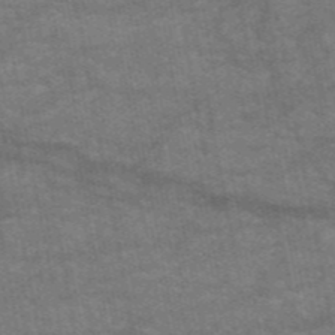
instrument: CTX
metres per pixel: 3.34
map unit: HNb
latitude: -55.1998
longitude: -40.2900
